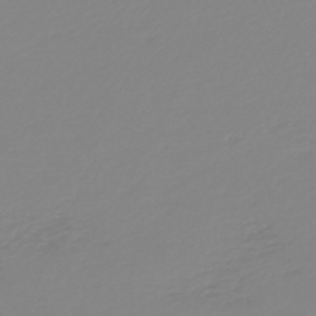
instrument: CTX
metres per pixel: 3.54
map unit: HNb
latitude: -45.8989
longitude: 54.7085
